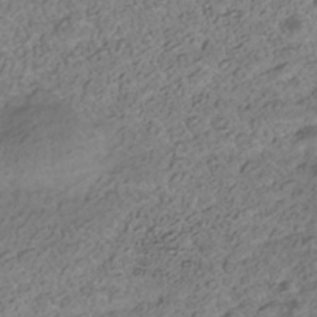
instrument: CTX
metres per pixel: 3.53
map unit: Nhe
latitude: -41.2754
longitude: -100.3467
